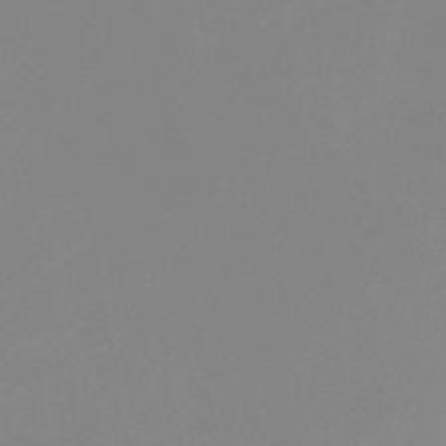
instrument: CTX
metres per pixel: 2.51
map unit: eHb
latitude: -37.4076
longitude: 74.7086
